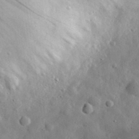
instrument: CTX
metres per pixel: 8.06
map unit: eHh
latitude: 31.0648
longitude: -73.7072
